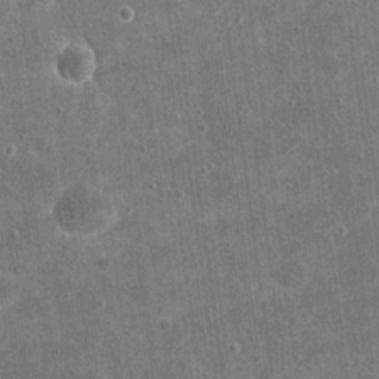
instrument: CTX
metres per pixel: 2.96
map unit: eHh
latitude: 20.4412
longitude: -65.4993
